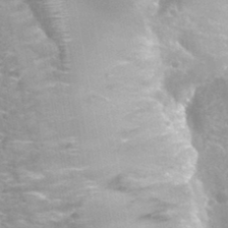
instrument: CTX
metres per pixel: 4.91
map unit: Hto
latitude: 34.1766
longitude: -40.4412
